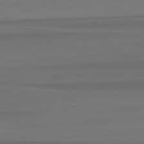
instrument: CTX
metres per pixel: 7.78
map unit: lApd
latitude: 82.8380
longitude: -179.0270
